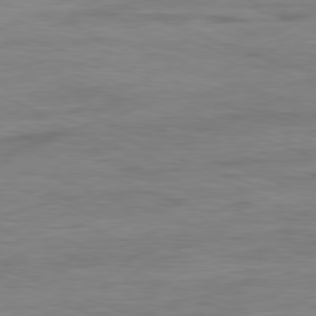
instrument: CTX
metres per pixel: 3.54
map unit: Ap
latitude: -81.1620
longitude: -89.7072
